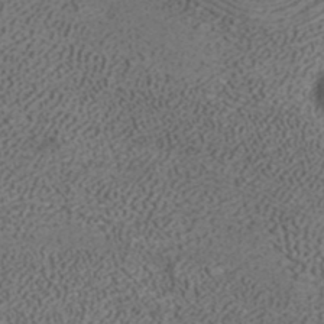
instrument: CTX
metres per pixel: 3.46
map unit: ANa
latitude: 37.6505
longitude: 16.7086
